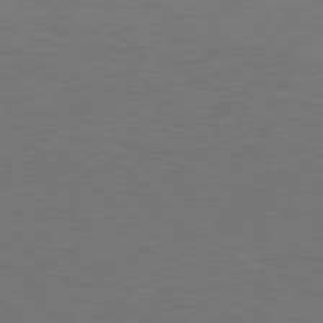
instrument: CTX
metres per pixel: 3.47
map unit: Hpe
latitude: 78.1200
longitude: -149.1403
